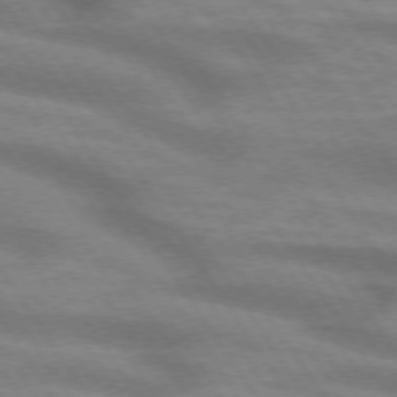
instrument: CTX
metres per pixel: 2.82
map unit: lApd
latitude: 74.5357
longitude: -58.7246
